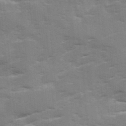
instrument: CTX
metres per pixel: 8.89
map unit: Ave
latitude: 12.5735
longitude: -102.3467
